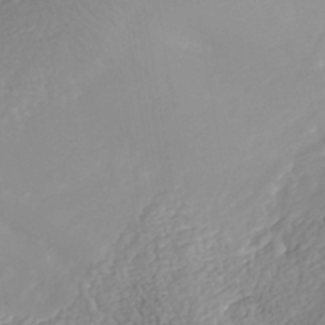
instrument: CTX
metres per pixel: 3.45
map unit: Nhe
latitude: -41.2187
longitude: -110.2712
